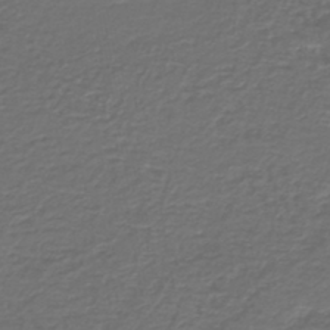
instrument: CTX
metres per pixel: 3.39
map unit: HNb
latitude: -43.7666
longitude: 50.4062
